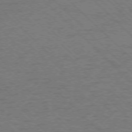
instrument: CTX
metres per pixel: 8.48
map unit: Ap
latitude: -75.8612
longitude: -80.2145
